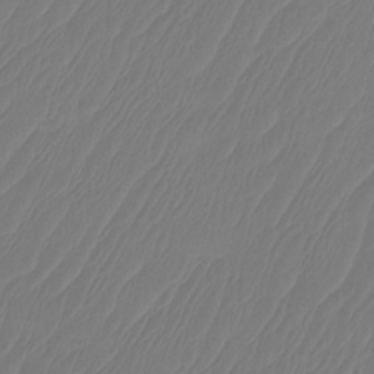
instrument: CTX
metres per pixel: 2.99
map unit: Ht
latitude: -14.5574
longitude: -49.3482
